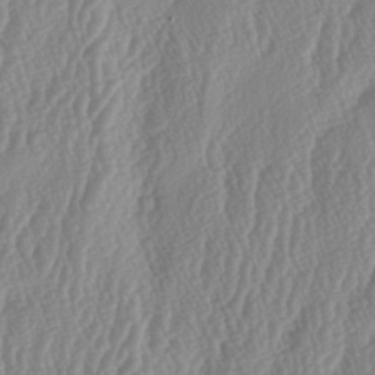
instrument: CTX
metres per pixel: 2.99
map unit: lAa
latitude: -6.1983
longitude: -129.5182
